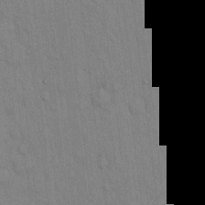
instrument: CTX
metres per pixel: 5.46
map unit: Hto
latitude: 13.2537
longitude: -61.0080
